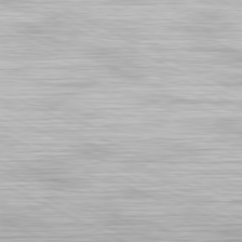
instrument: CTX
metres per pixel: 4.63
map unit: Hpe
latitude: -81.5777
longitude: 17.8423
